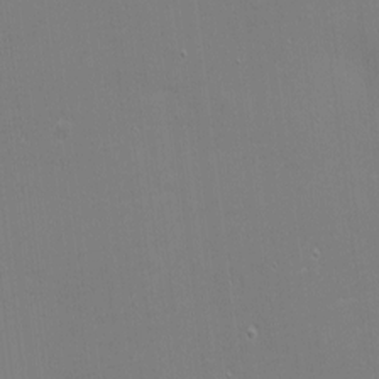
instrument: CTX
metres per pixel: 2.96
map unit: eHh
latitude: -2.4440
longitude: -80.6113
